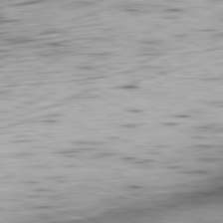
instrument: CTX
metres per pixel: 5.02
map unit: Ap
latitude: -81.8800
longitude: -70.9891
